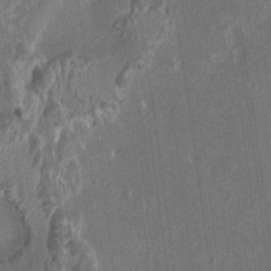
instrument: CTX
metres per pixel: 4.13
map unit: HNhu
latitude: 1.7449
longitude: 0.1984
